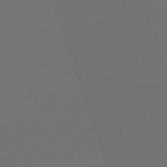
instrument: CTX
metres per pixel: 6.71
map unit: lHb
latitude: -45.3510
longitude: 76.2362
